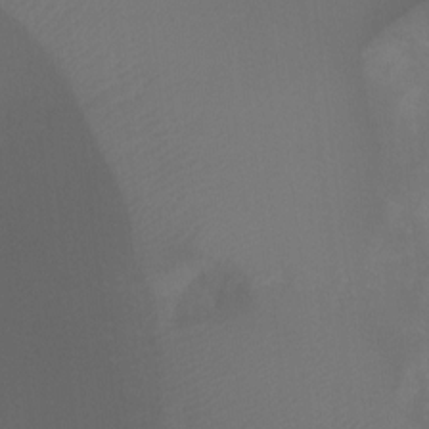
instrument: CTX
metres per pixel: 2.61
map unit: Ht
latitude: -9.5399
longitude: -33.4237
